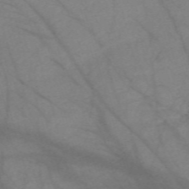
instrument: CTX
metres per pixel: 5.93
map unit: Nve
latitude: -58.8785
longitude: 64.5007
